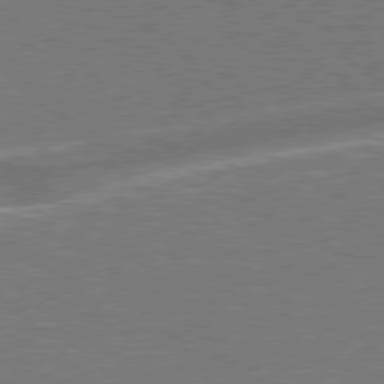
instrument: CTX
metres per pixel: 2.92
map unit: Hpe
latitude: 77.8016
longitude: -151.2348
